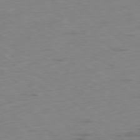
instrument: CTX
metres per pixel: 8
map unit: Ap
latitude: -78.6707
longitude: -63.3482
